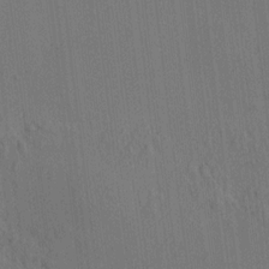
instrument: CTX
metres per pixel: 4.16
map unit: HNhu
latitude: 7.8583
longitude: 15.6344
